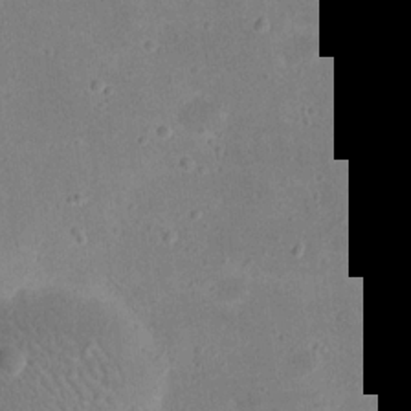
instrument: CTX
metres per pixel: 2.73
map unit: eHh
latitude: 20.9136
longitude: -64.7246
